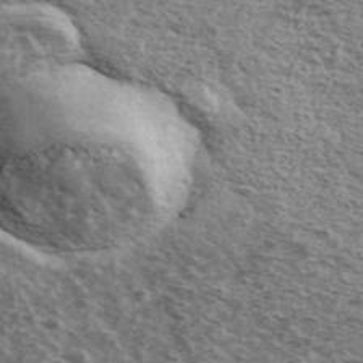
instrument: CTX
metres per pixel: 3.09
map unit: Ave
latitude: 39.2915
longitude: -109.7827
